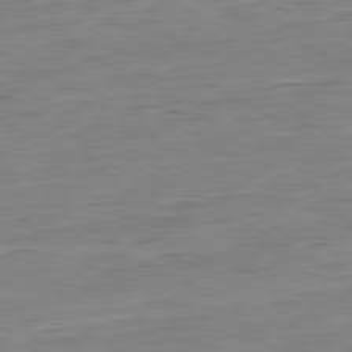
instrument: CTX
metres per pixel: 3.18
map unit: Ap
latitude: -80.9164
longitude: -81.7639
